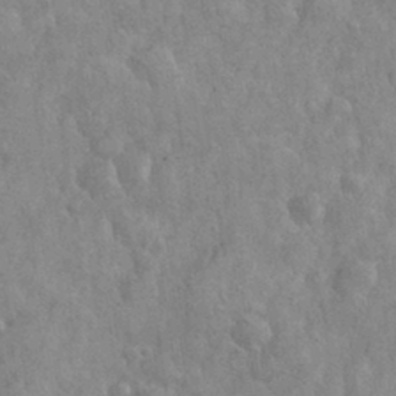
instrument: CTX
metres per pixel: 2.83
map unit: eHh
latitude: 31.5560
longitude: -66.8946
